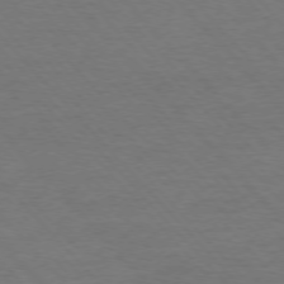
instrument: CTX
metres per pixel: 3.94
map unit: Ap
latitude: -76.5574
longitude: -95.2726
